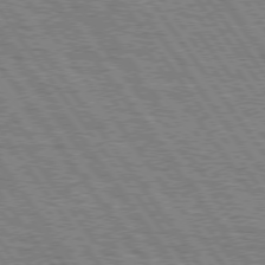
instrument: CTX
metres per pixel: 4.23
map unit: Hpe
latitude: 75.1970
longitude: -152.0822
